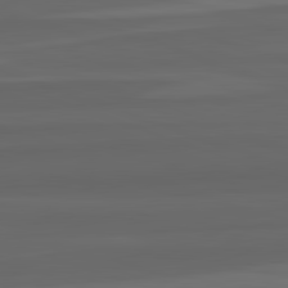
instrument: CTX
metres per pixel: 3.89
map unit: lApd
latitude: 82.8946
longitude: 159.7666
